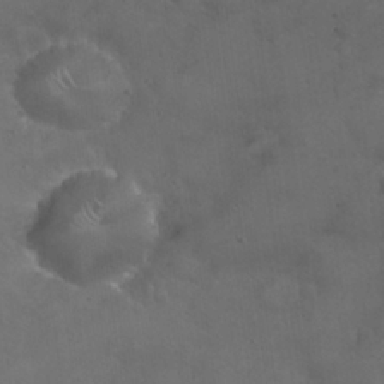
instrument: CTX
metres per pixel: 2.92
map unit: eHh
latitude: 24.6112
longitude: -63.2726
